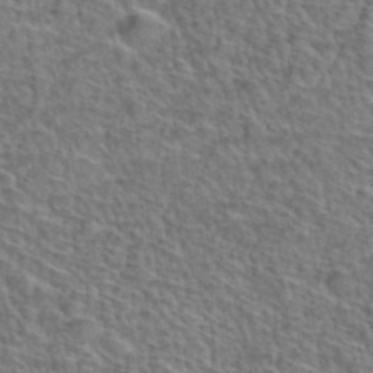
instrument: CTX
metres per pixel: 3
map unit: Hto
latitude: 38.2900
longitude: -44.9136
